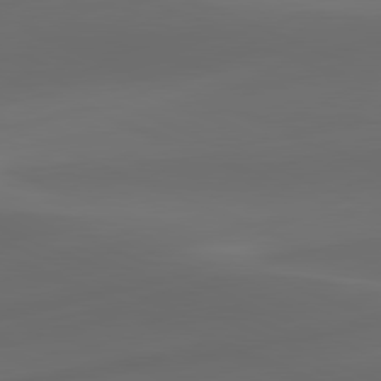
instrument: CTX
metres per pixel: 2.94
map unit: lApd
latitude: 81.1025
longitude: -83.1970
